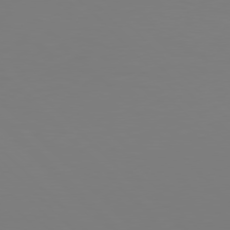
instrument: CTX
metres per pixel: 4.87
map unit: Hpe
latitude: 77.0647
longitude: -132.0444
